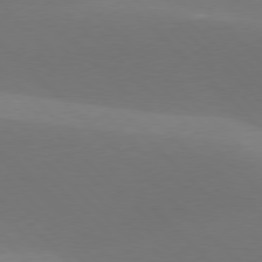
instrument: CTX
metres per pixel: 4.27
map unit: lApd
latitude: 77.3670
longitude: -51.0647
